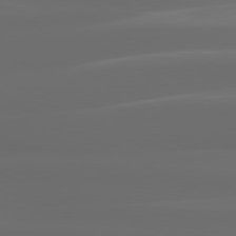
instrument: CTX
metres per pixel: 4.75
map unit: lApd
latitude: 80.9514
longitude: -136.4790
